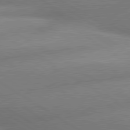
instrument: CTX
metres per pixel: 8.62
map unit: lApd
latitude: 80.2145
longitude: -162.2901
